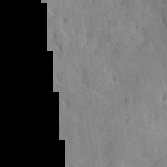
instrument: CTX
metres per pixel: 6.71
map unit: Hve
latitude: 23.6694
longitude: 147.7477
